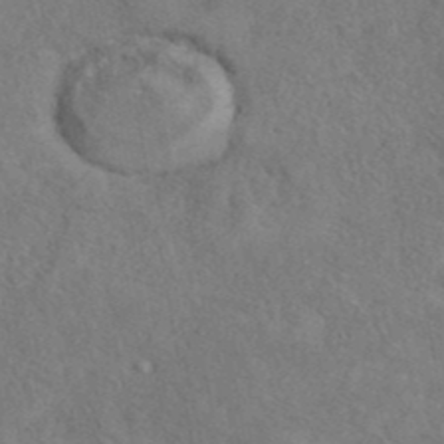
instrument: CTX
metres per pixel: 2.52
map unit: eAb
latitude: 40.1955
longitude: 108.1228
